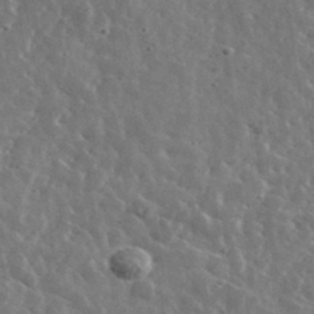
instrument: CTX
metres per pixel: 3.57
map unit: lHvf
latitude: 36.7813
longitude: -89.1592
